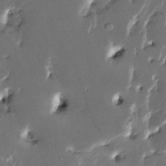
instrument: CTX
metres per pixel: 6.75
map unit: HNhu
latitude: 5.3293
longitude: -5.7639
